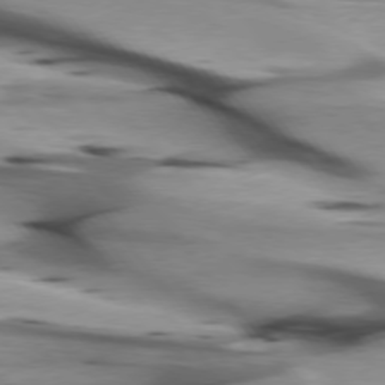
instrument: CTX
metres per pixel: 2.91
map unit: lApd
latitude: 75.6505
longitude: -65.3293
